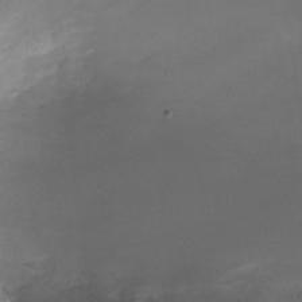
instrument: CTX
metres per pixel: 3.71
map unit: Nhu
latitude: -23.7667
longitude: -70.3278
